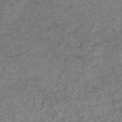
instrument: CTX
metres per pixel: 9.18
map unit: eAb
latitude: 46.0444
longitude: 104.6140
